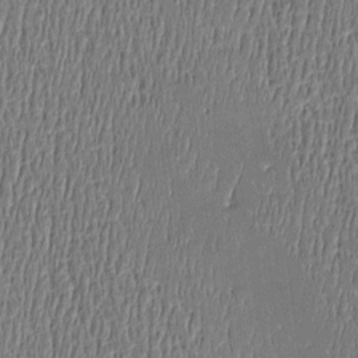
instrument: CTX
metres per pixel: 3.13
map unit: Htu
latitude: -5.3131
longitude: 175.5021
